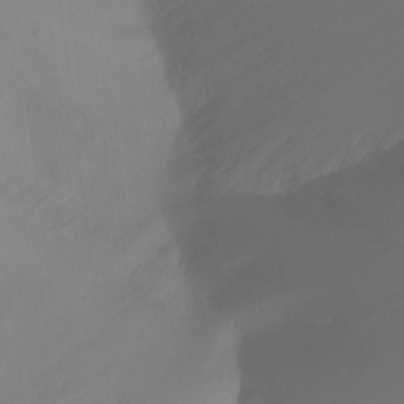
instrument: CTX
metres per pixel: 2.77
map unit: Nhu
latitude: -13.5966
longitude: -61.6505
